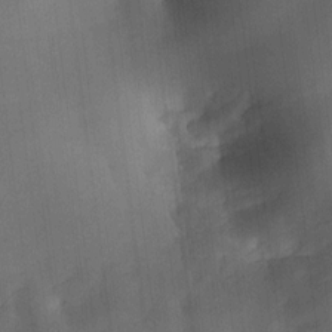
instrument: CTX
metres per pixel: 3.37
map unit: HNhu
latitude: 11.1592
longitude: 9.2376
